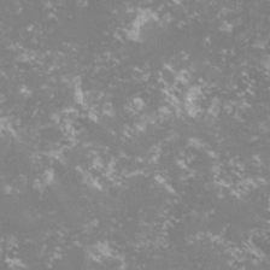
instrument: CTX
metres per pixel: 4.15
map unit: lHvf
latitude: -14.9353
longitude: -100.2334
